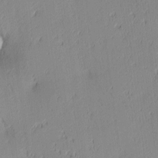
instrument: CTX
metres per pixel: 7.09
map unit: lAa
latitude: 3.8961
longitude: -117.4993
